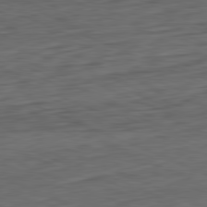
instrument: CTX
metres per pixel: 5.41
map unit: Ap
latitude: -81.8234
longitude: -84.3089
